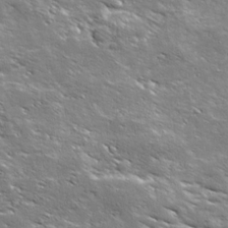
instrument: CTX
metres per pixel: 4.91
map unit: Ave
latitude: 19.5749
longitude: -135.7638
